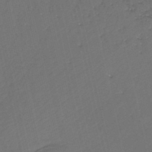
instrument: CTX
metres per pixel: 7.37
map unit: HNb
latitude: -35.4076
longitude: 51.2187
